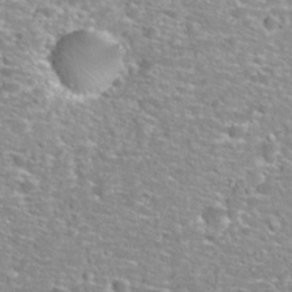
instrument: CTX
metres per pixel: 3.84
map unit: Nhu
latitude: 29.2159
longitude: -48.4223
